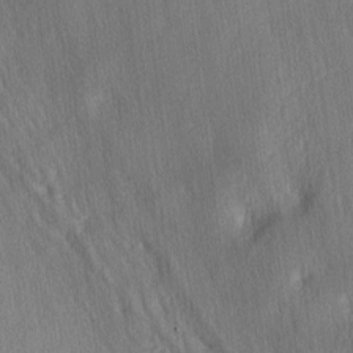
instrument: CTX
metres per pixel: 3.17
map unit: lAa
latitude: -6.1983
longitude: -124.9325
